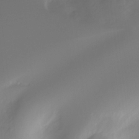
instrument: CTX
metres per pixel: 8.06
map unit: Ht
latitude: -12.4629
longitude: -49.5182
